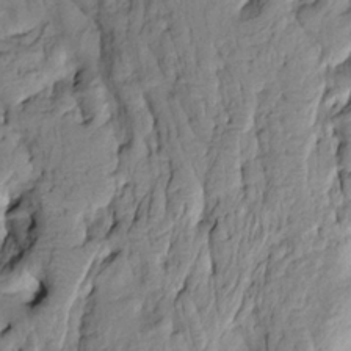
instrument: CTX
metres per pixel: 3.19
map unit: HNhu
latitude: 10.9514
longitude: 24.0094
